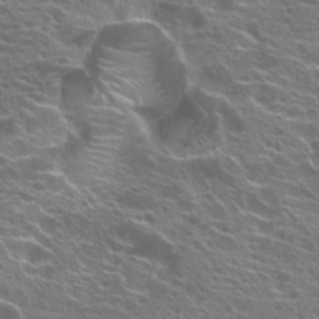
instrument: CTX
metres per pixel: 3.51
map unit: Hto
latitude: 22.0444
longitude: -40.2333
